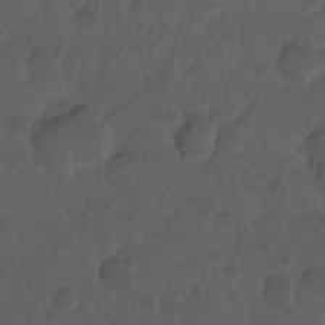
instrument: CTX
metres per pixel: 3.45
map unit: Hto
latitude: -7.8800
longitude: -45.6694
